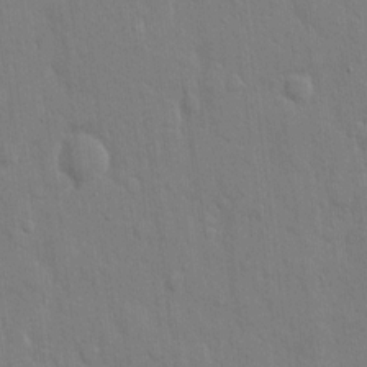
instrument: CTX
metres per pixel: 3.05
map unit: eHh
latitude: 12.8947
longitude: -70.1956
